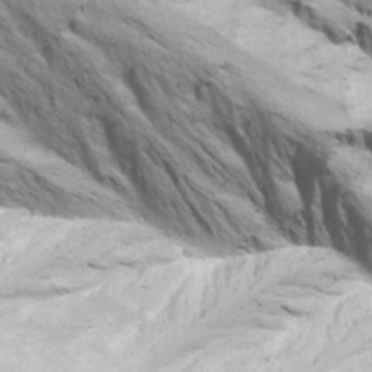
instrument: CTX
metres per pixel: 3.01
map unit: Ave
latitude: 21.9339
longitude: -137.4994
